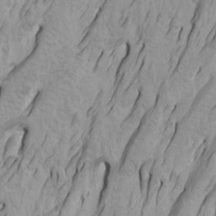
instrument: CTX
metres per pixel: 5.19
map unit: Htu
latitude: -4.5762
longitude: -88.1956
